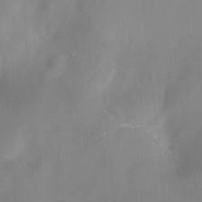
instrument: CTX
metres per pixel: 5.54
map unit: Aa
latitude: -7.4832
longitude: -77.8205
